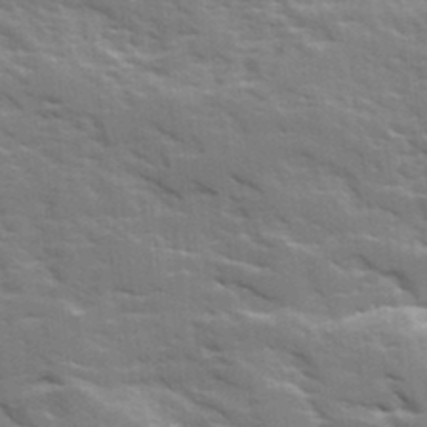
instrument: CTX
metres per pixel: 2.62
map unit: Ave
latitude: 17.8017
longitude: -129.8583
